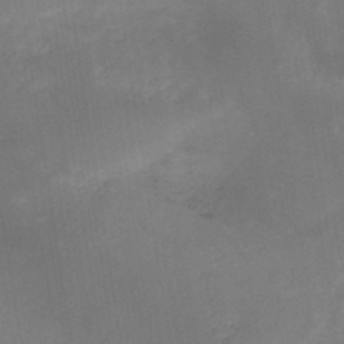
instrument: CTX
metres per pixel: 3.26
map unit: HNb
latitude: -45.0109
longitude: -45.6127
